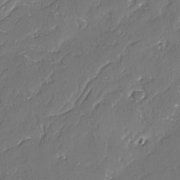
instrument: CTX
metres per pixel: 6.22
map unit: lAvf
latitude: -2.6140
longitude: -107.3293
